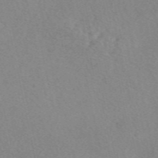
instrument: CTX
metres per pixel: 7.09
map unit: eAb
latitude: 49.1970
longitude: 107.2754
